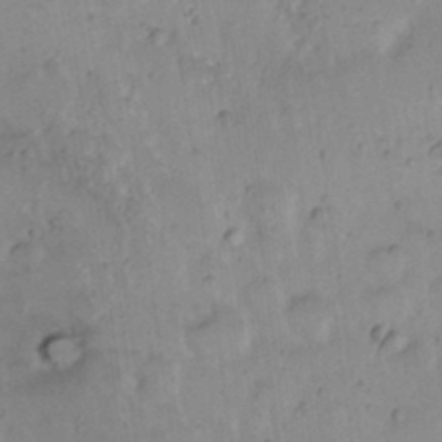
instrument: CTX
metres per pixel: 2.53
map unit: eHh
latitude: 22.6301
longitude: -70.3656
